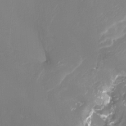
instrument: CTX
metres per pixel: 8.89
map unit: Htu
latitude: -13.2187
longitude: -47.4427
